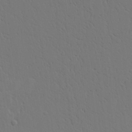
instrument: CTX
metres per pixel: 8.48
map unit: Aa
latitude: 22.0822
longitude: -124.5734
